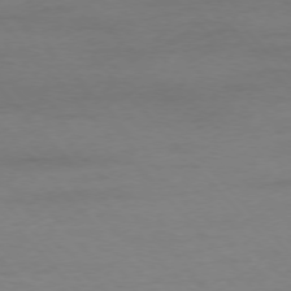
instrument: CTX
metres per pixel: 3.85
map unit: Ap
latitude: -76.9542
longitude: -83.6693
